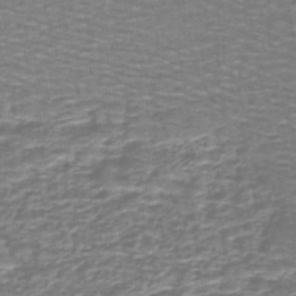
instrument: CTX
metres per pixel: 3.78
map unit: lHb
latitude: -43.9556
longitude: 53.7477
